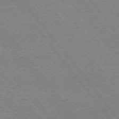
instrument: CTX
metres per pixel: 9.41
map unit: Ap
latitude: -75.0298
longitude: -82.1577
